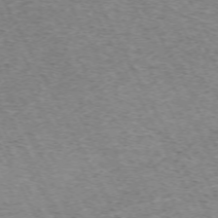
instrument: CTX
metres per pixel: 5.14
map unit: Hpe
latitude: -71.1620
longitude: 11.9178
